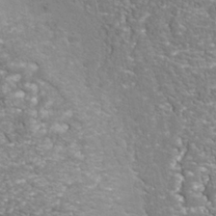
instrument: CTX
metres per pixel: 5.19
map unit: Nhu
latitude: -40.8219
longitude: -85.0270
